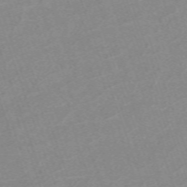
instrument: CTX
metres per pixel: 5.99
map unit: eHh
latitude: -64.1795
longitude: 50.5952
